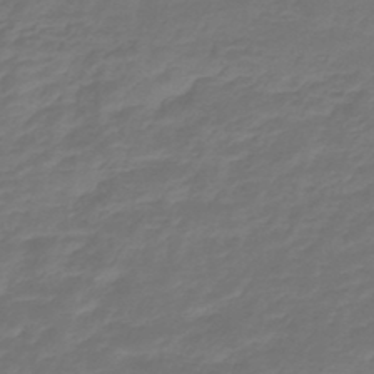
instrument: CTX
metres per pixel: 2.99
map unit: lHb
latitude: -43.3698
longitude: 62.8030
